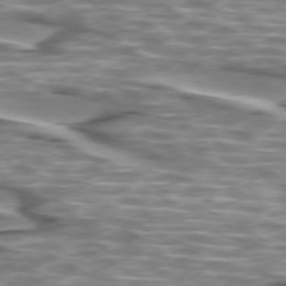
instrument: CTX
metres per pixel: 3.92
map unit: lApd
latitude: 74.3278
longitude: -57.5560
